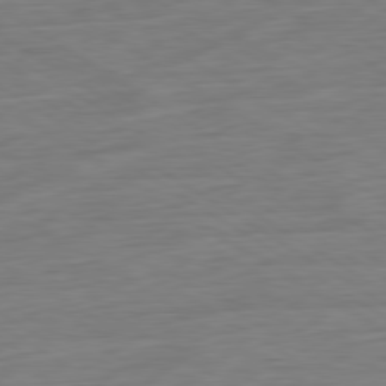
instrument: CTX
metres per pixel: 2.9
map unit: Ap
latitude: -80.5574
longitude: -79.3482
